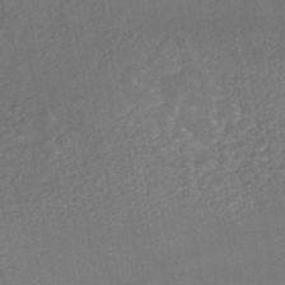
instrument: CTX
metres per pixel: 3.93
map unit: HNhu
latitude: -43.5210
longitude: 102.1417
